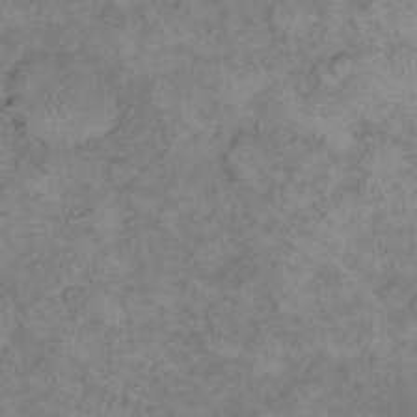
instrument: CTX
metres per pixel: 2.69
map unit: eHh
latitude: 14.8002
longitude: -65.8961
